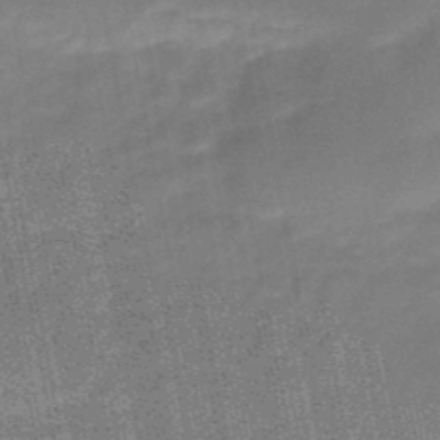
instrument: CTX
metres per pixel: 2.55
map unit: HNb
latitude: -48.5007
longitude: -38.4223
